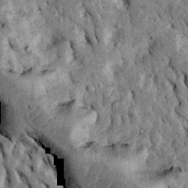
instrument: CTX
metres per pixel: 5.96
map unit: Htu
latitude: -4.8597
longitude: 156.9919
